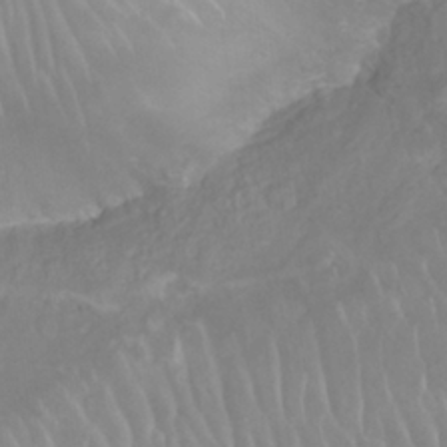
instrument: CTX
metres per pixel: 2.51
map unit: Nhu
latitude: 26.6113
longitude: -62.3468
